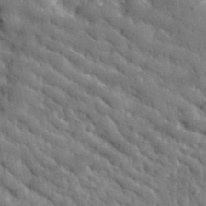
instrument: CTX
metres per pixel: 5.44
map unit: lHvf
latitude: 35.2348
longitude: -87.1781
